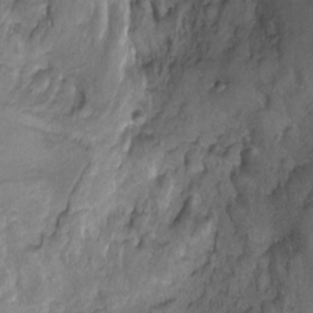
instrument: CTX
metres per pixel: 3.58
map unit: Ht
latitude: 5.0458
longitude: -36.4979
